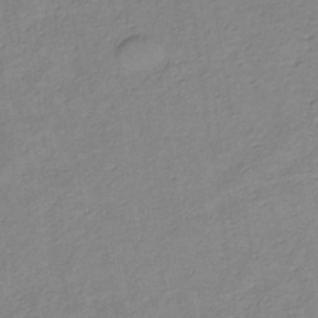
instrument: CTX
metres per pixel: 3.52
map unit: lHb
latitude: -34.9731
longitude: 72.4818
